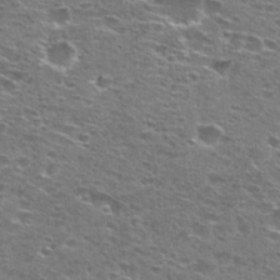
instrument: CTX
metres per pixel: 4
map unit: Hto
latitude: 27.5938
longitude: -47.6505
